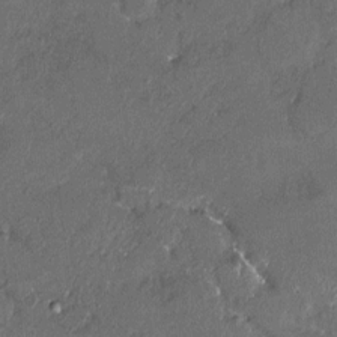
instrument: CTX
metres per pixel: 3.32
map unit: HNhu
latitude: 3.8205
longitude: 7.0297
